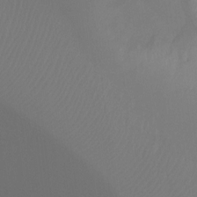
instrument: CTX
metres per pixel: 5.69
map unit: Ht
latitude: -9.8044
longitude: -32.9892
